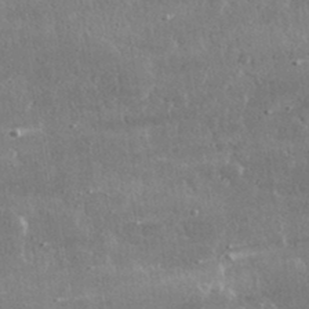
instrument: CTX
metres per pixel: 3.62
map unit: lHvf
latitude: 31.4049
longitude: -90.9325
